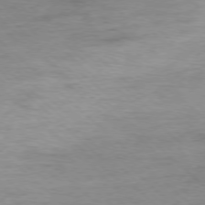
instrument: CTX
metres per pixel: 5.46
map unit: Ap
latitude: -78.1605
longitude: -88.4601
